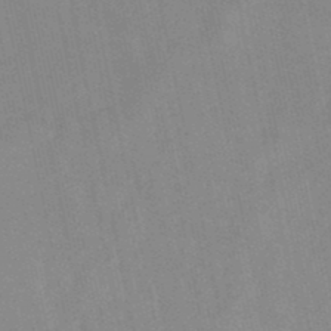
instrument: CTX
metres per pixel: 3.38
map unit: lHb
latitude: -48.7463
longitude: 72.6518
